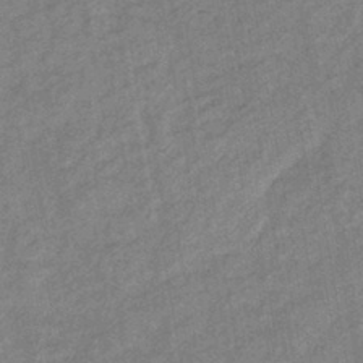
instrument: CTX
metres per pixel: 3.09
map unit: eHb
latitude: -41.2943
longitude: 82.1228
